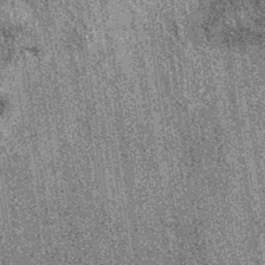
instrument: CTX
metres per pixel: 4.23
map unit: eAb
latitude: 37.0458
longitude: 107.9745
